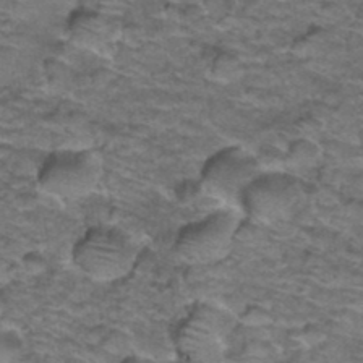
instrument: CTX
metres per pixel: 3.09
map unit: Hto
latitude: 38.1767
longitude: -43.6694
